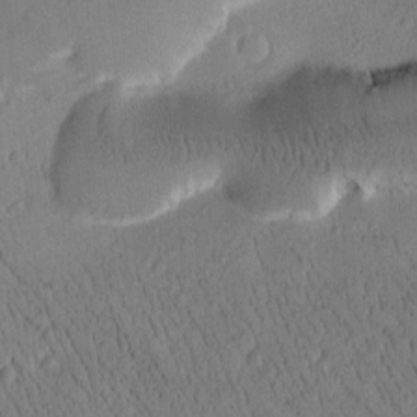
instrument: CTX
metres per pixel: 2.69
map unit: Htu
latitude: -1.7289
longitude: 171.6344
